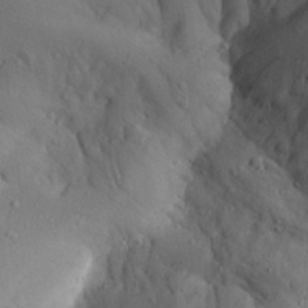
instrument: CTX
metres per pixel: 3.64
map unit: Aa
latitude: 24.1577
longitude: -132.2334
